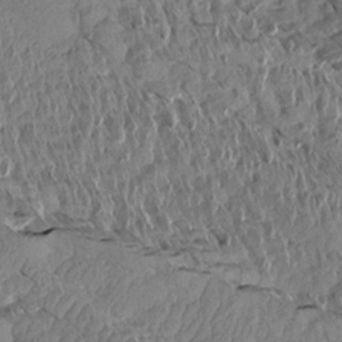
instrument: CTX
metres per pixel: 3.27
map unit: Aa
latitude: 13.9150
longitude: -140.8758
